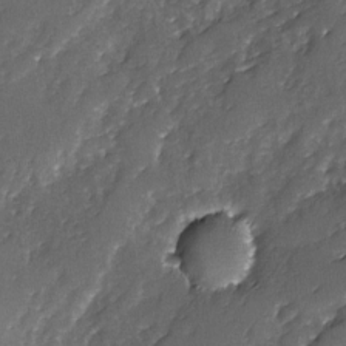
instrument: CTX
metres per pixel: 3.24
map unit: Ave
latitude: -7.6344
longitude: -118.0633
